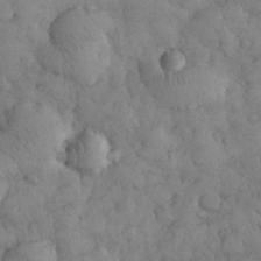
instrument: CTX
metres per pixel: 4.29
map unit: eHh
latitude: 31.6127
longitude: -68.7624
